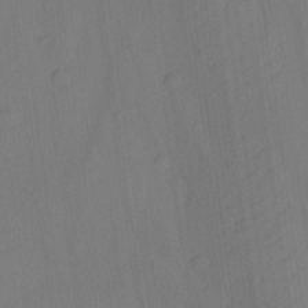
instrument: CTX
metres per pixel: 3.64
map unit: lAa
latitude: 22.0444
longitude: -138.1767
